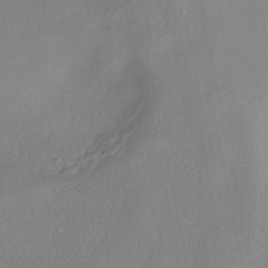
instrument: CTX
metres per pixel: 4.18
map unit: eHh
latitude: -42.2550
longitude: 122.5385
